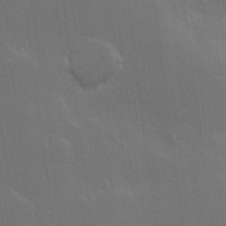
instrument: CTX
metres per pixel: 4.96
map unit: Hve
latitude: 22.6490
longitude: 147.3132
